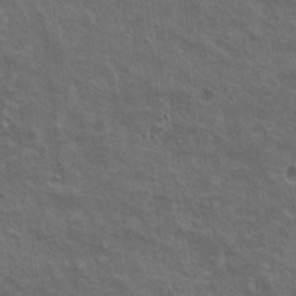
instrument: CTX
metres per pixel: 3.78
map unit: Nhu
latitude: 19.1781
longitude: -30.2523
